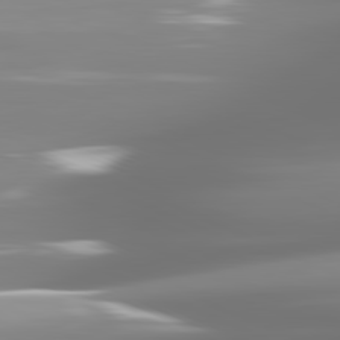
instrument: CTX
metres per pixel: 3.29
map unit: lApd
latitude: 81.5749
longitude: -137.3104
